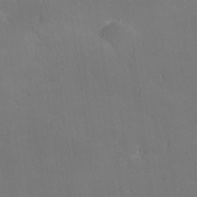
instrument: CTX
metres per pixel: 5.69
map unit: lHvf
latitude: 27.1403
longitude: 142.2550
